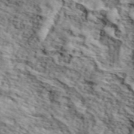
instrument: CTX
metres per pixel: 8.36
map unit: lHvf
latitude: 37.6316
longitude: -86.9514
